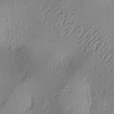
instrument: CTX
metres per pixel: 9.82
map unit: lAa
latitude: -4.0094
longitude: -124.2523
